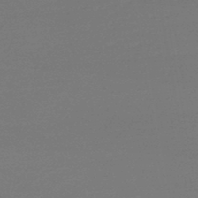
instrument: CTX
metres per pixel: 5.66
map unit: lHb
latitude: -46.4062
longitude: 60.9164
